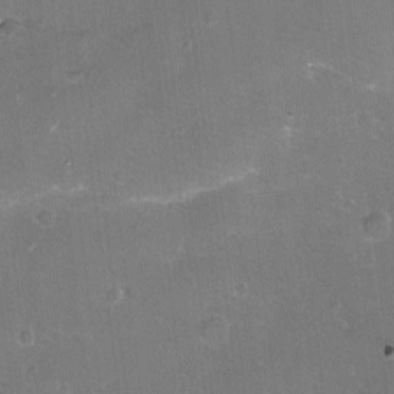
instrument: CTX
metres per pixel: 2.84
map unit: eHh
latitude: -11.3888
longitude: -61.8016
